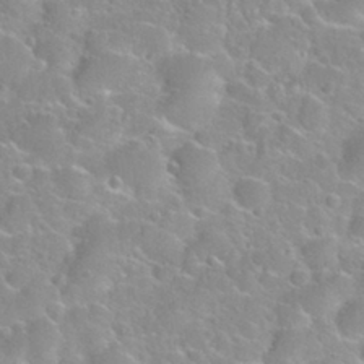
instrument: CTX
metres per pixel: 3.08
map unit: Nhu
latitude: 28.2144
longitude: -52.3845
